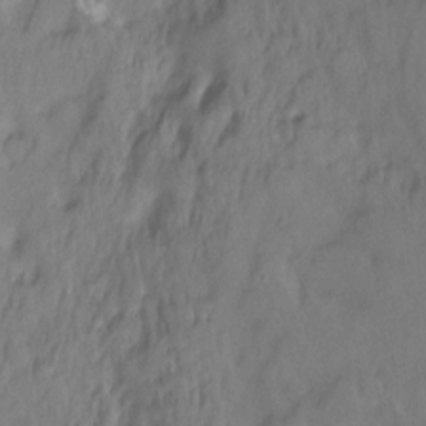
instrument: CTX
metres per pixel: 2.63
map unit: Hto
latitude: -11.6722
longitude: -40.1199
